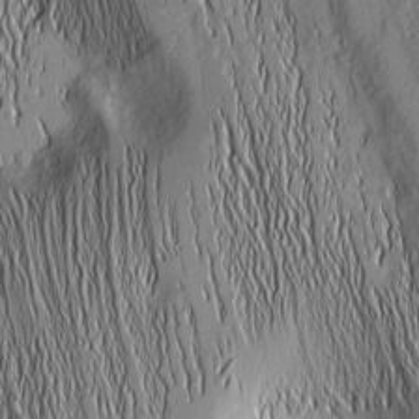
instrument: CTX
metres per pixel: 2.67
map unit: Nhu
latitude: -5.0864
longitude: -151.9150
